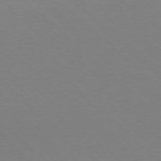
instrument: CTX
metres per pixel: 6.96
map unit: Ap
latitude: -78.2361
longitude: -91.3860
